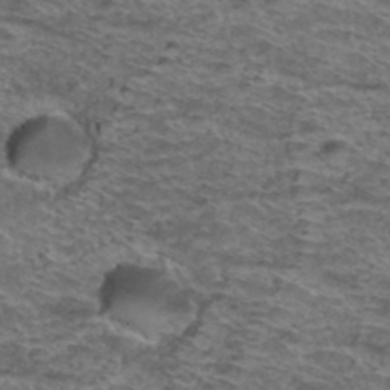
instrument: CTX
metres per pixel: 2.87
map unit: Hto
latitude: 38.1389
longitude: -44.1766
